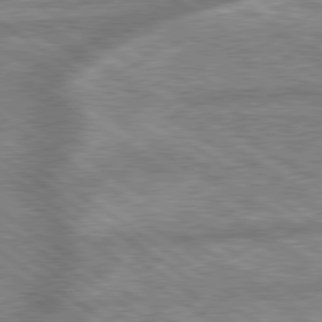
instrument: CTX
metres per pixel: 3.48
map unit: lApd
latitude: 79.5749
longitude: -169.7639
